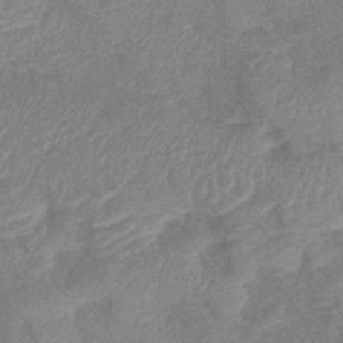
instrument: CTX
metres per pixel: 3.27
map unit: lHb
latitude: -40.3117
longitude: 77.2187
